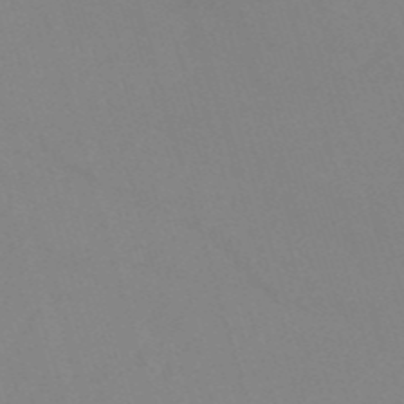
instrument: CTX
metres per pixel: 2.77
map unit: HNb
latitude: -53.5966
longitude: -49.5749
